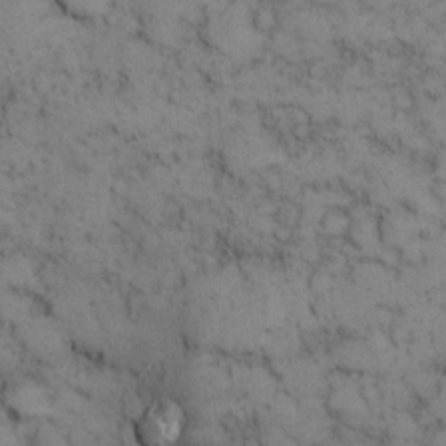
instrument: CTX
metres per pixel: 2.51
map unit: eHh
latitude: 14.1389
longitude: -63.6694
